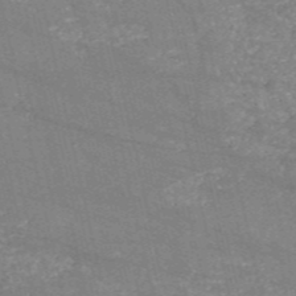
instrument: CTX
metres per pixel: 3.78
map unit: HNb
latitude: -54.3117
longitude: -38.3467
